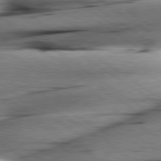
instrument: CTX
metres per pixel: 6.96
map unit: lApd
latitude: 79.6127
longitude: -155.6505
